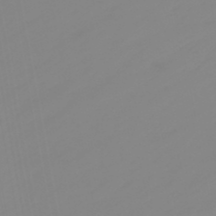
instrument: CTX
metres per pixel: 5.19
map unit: eHb
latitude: -48.4251
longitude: 84.9919
